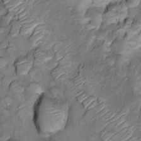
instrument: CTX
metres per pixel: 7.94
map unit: Nhu
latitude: 13.2159
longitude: -29.1403
